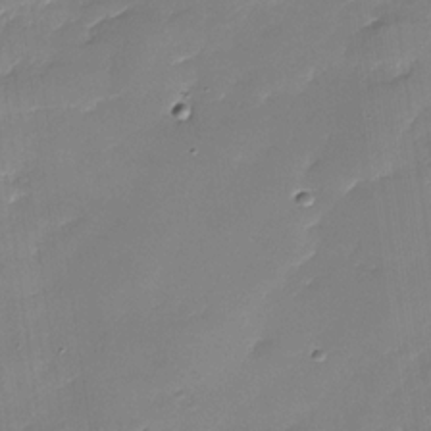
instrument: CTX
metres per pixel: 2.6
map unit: Nhu
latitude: -30.5196
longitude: -73.0837
